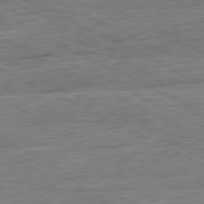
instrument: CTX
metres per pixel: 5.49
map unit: Ap
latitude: -81.0676
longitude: -76.0822
